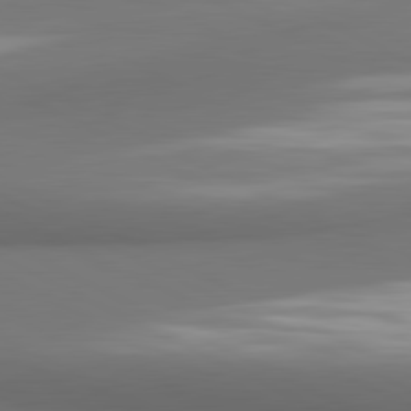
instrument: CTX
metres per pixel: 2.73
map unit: lApd
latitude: 81.3859
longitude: 173.4454
